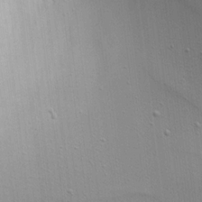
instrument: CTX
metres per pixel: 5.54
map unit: Aa
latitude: 18.3467
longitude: -141.5938
